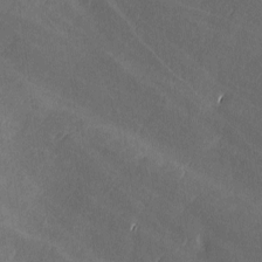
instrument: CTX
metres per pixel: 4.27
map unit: Ave
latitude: -6.2550
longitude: -120.6869
